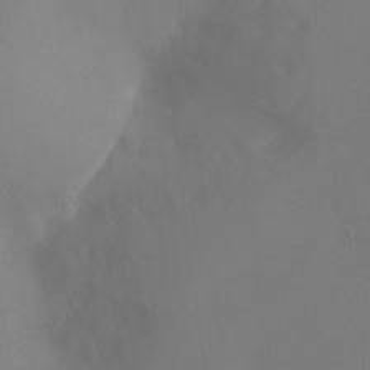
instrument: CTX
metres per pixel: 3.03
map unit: Ht
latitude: 1.0647
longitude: -34.1011
